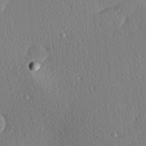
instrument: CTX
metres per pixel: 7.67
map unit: Hve
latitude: 26.9325
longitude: -93.4426
